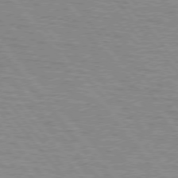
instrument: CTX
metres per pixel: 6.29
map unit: lApd
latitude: 75.6127
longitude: -75.2915
